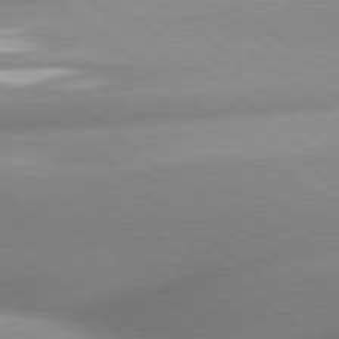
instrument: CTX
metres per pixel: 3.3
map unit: lApd
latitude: 80.1200
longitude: -160.3656
